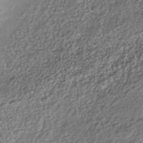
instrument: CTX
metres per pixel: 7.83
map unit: Nhe
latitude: -41.0108
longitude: -100.7057
